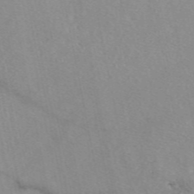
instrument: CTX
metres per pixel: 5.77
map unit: eAb
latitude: 48.3845
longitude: 111.5021
